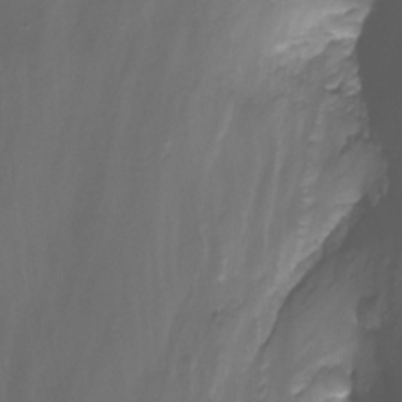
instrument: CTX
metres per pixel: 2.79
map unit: Nhu
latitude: -12.7841
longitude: -51.0269
